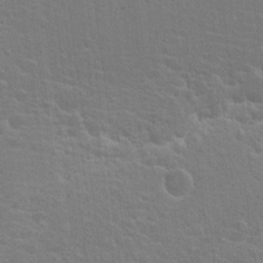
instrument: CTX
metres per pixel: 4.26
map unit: Hto
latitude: 21.0648
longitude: -39.8961
